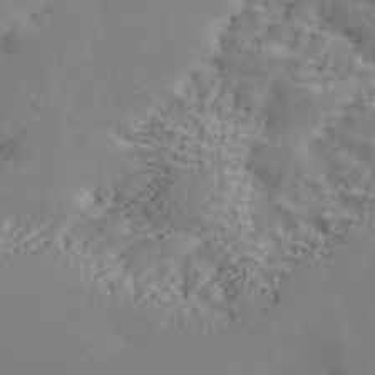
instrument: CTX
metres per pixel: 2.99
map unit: ANa
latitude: 43.2537
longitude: 54.3306
